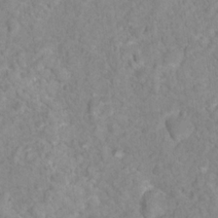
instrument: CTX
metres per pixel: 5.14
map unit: Nhu
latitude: 16.9514
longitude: -31.9717
